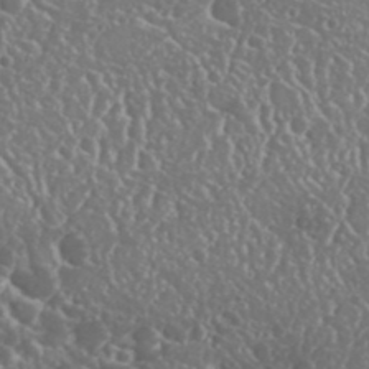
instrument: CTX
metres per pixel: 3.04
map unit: Nhu
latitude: 25.4048
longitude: -58.4412
